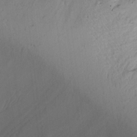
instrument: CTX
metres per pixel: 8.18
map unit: Aa
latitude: 20.2523
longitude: -144.8569
